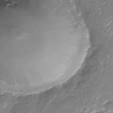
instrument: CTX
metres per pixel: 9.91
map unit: Nhu
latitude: -29.7856
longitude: -71.8583
